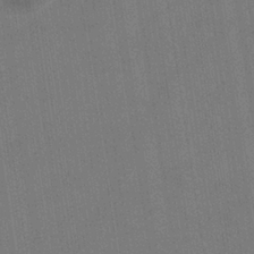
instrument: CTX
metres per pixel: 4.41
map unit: eHb
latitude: -34.5574
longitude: 73.7288
